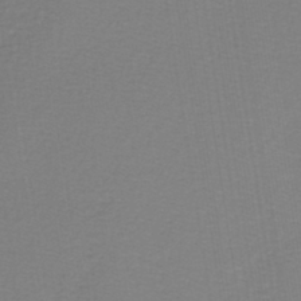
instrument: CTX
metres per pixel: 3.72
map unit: lHb
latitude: -42.4440
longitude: 71.0675
